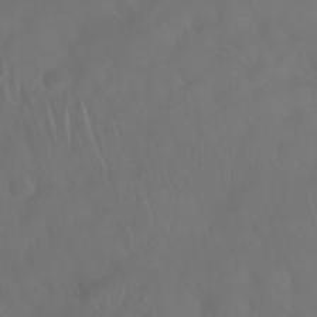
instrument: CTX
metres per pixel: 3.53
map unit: Nhu
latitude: 28.1578
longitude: -65.3860
